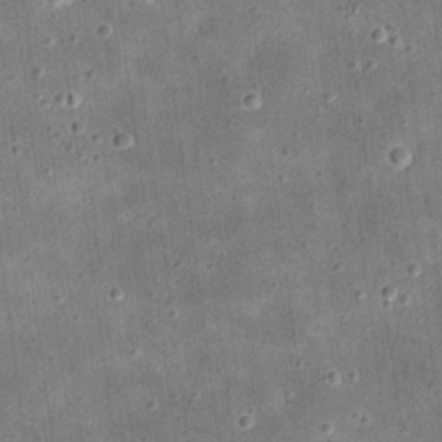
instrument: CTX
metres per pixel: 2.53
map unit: eHh
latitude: 21.2537
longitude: -66.2333
